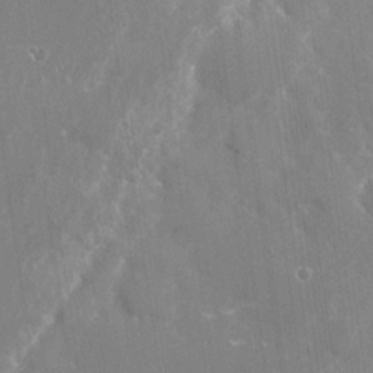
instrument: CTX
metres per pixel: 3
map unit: Nhu
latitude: -28.4062
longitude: -80.3278
